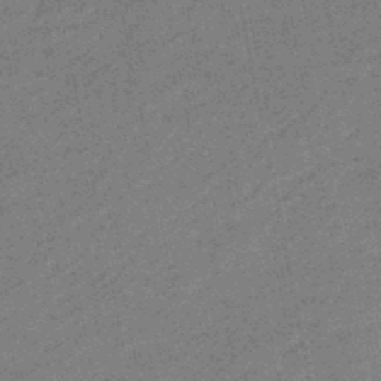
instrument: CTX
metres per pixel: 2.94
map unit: eHb
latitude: -44.9731
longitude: 89.1998
